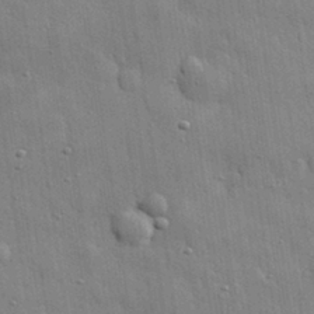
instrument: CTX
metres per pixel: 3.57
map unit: eHh
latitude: 31.9151
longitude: -79.1592
